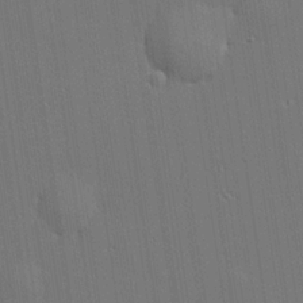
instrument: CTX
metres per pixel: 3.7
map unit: lHvf
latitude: 19.5938
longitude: 141.9556
